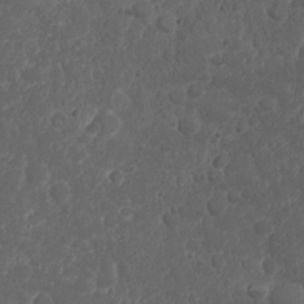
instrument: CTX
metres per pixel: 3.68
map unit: Nhu
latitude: 23.8016
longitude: -59.6316
